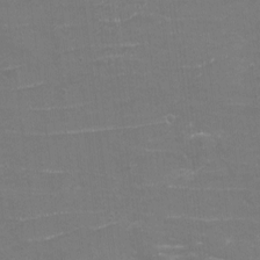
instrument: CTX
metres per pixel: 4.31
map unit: eHh
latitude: -4.0472
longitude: -75.6694
